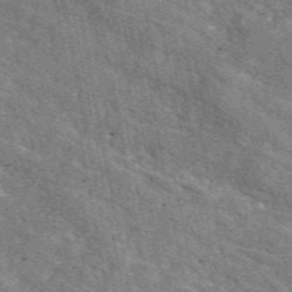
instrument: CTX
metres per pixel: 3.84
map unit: eAb
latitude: 48.4412
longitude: 119.9178
